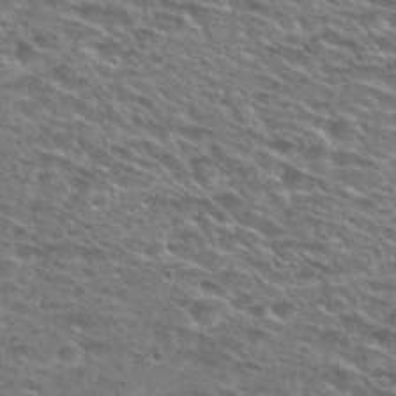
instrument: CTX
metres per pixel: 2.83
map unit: Nhu
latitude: 28.8758
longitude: -49.2537
